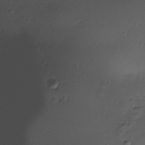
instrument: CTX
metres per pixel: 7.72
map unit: Nhe
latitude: -35.7100
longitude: -117.6316
